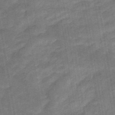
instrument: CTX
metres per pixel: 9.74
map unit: eHb
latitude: -40.1606
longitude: 82.8219
